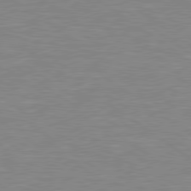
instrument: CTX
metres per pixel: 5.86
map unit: Hpe
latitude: 79.2915
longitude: -122.0255
